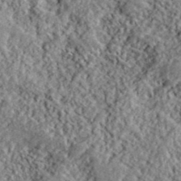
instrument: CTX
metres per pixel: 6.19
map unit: lHvf
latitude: 40.3089
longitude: -88.2334
